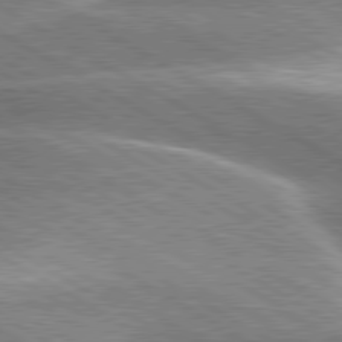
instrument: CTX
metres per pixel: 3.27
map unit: lApd
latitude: 80.1200
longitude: -120.8758
